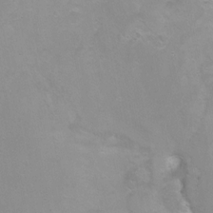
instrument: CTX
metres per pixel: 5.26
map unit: Ht
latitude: 0.5734
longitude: -45.8583
